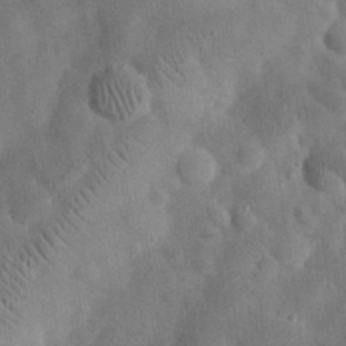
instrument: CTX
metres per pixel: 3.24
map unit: eHh
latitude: 26.0822
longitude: -68.3278
